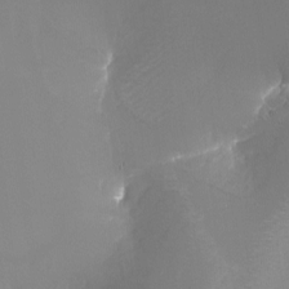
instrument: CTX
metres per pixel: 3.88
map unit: Nhu
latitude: -8.2550
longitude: -91.8016
